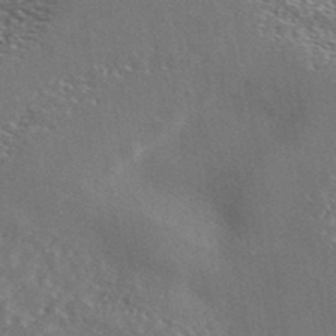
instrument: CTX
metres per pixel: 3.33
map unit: ANa
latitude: 42.3656
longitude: 55.8611
